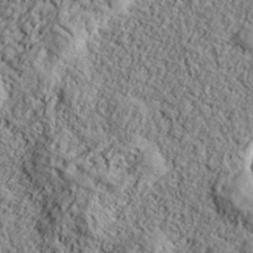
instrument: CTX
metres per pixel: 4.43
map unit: eHh
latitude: 37.6127
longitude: -81.6316
